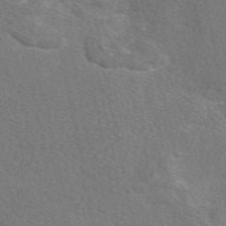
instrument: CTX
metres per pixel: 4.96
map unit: eAb
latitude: 49.0458
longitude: 115.8044
